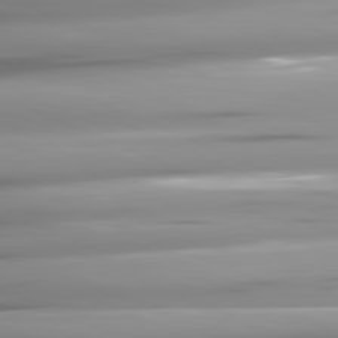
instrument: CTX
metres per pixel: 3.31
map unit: lApd
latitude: 81.6316
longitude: -147.3482
